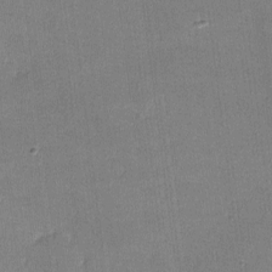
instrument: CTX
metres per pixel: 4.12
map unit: lHvf
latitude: -10.9353
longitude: -100.7246
